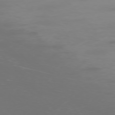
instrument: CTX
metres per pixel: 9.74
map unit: Ap
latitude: -76.0283
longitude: -75.8961
